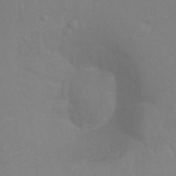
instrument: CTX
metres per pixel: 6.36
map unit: Hto
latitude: -7.1242
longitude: -38.0633
